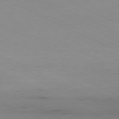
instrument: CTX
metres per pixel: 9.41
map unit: Ap
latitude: -80.9542
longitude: -93.7071
